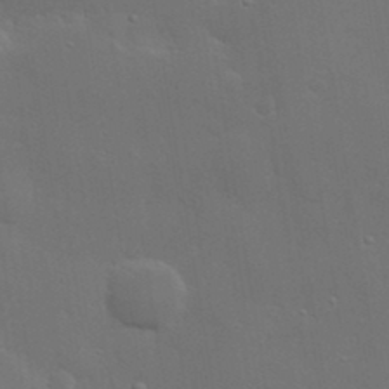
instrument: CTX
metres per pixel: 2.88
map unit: Hve
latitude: 24.8757
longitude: 150.4440
